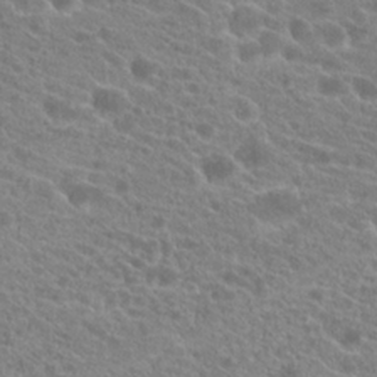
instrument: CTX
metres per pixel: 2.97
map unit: Hto
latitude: 21.6694
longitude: -38.7435
